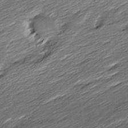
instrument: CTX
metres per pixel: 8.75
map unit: Ave
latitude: 15.9717
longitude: -136.5168
